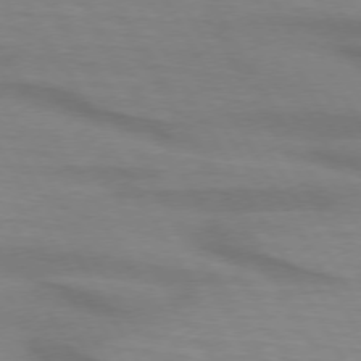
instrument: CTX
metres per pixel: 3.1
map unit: lApd
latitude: 74.0444
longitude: -65.5182
